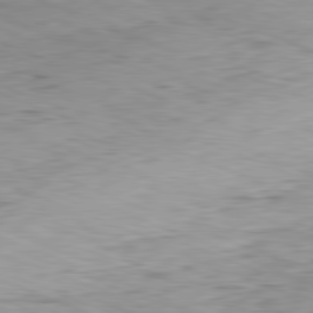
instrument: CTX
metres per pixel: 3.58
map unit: Ap
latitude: -81.8800
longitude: -69.8395
